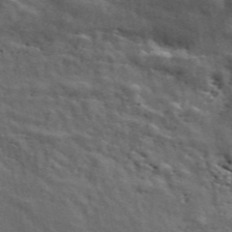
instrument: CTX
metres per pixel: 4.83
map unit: ANa
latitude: 49.3860
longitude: -82.1388
